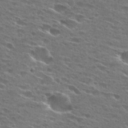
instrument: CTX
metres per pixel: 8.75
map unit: Hto
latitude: 27.4049
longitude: -46.0822
